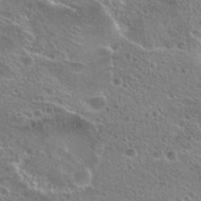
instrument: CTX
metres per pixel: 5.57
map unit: Hto
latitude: 25.6882
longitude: -45.6694
